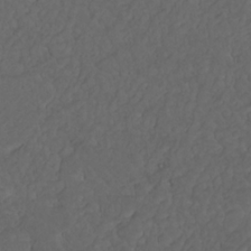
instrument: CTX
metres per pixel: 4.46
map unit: Nhu
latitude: 22.5546
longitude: -66.0255
